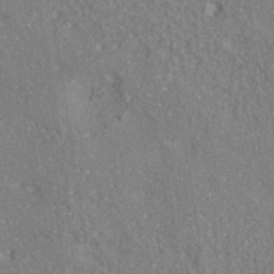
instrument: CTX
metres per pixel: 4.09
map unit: ANa
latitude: -36.6518
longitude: 94.7841
